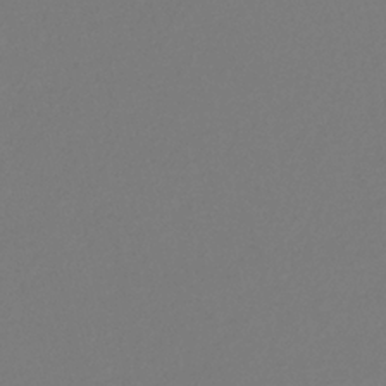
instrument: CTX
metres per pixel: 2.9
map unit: eHb
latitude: -30.4251
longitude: 66.3684
